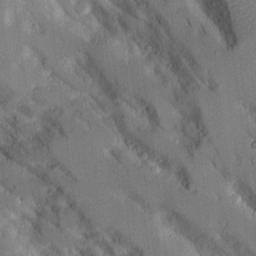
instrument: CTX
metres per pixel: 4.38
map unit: Aa
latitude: 11.4238
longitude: -125.6882
